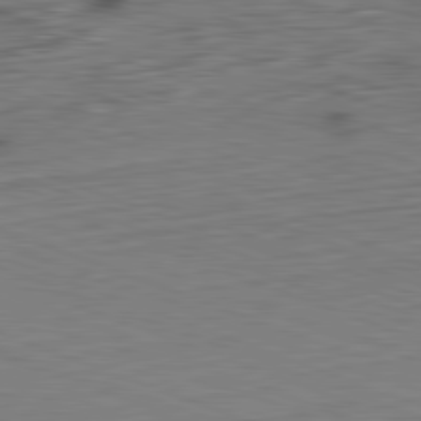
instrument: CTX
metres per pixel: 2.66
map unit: Hpe
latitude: -82.4818
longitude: 12.9353
